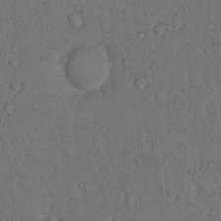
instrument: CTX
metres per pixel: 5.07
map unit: Hto
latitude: 10.4790
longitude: -59.2915
